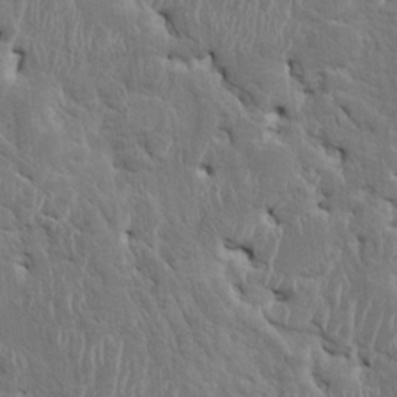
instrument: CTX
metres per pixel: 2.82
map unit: HNhu
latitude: 2.9324
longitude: -6.7624
